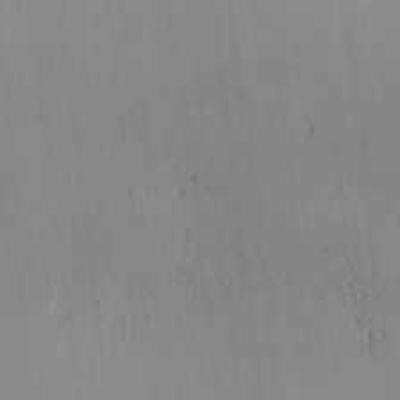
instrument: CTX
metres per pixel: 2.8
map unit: Ave
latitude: -9.2376
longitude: -122.1578
